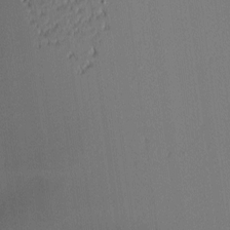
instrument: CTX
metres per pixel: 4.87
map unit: lAa
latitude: 2.2333
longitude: -115.6882
